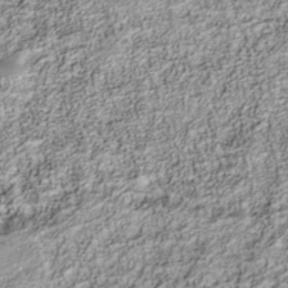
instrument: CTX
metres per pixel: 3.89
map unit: Nhu
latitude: -40.5574
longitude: -83.8583
